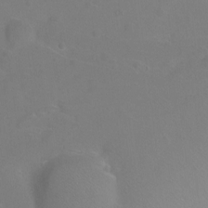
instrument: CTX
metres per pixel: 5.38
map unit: Ht
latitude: 0.3278
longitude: -46.1578
